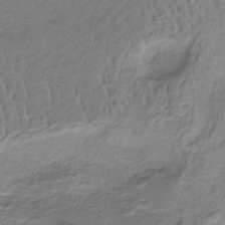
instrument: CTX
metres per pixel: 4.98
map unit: HNb
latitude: -33.9178
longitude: 58.3873
